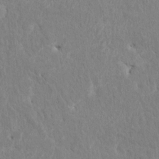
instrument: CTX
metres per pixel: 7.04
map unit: HNhu
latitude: 7.6127
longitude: -3.0647
